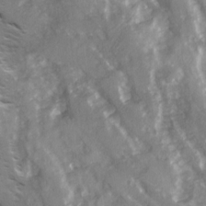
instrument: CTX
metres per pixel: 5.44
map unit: Ave
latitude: 15.1215
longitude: -131.3293
